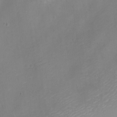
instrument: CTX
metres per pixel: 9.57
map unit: Nve
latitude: -22.6330
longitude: 106.2740
